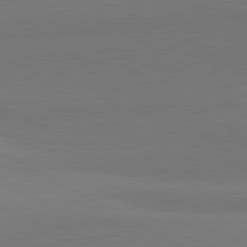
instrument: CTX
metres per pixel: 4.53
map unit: lApd
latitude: 81.8205
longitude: 159.7099
